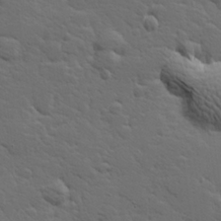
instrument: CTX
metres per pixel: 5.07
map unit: Hve
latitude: 26.2145
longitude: 144.5763
